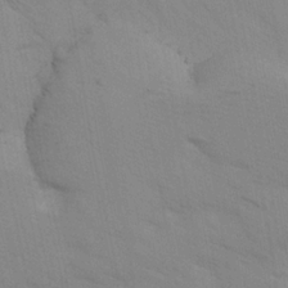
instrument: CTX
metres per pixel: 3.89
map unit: Ave
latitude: -1.2376
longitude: -112.1578
